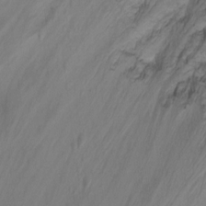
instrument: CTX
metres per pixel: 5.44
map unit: Ht
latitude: -0.3496
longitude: -45.0269
